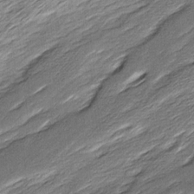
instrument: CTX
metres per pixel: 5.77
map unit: Ave
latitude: 16.1767
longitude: -136.9514
